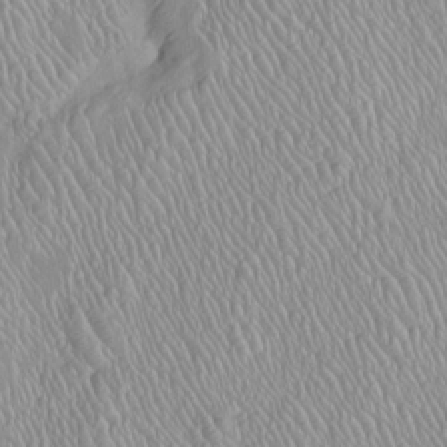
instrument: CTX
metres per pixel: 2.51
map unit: Htu
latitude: -6.6140
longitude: 152.4629
